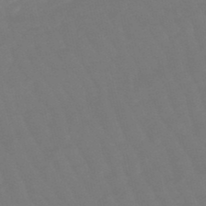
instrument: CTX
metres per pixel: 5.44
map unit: lHb
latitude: -49.1998
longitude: 82.8030
